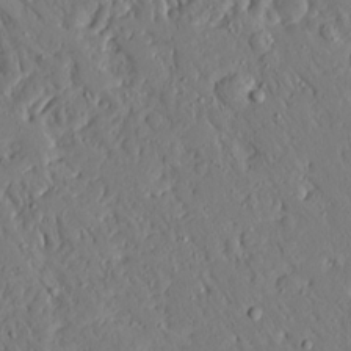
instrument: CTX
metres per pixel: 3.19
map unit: Ave
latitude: 15.6316
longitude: -140.5923
